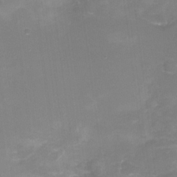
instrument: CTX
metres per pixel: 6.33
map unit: Nhu
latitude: -15.8234
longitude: -56.3467
